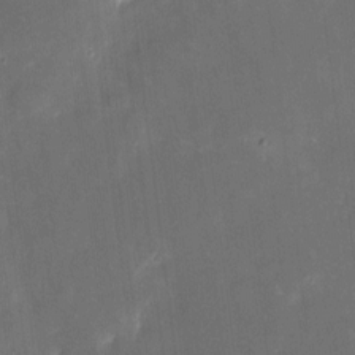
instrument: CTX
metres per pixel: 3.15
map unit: eHh
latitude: 5.2726
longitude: -69.4993
